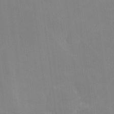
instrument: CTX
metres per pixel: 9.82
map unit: lHvf
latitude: -11.0298
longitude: -101.4804
